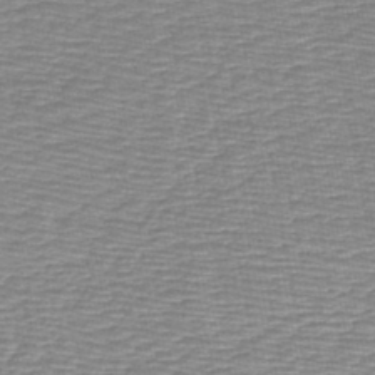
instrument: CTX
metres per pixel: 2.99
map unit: lHb
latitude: -44.1795
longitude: 53.0486
